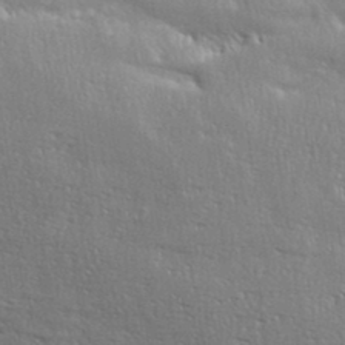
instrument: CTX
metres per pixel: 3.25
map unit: eHh
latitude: 36.3656
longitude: -132.6113
